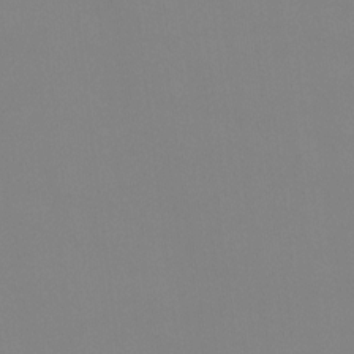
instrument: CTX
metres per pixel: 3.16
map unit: Ht
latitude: -8.6896
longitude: -33.9150
